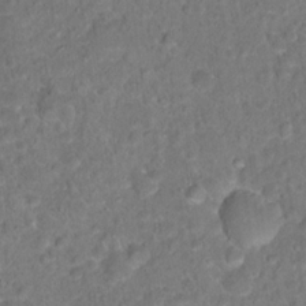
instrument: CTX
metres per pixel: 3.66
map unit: Hto
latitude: 17.7450
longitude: -40.2144
